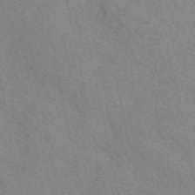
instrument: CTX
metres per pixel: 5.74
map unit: eAb
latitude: 50.0633
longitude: 117.8044
